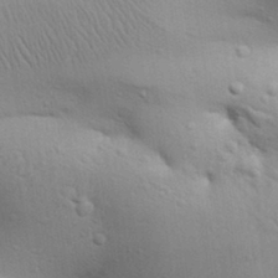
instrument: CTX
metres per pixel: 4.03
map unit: Aa
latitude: 30.3845
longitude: -145.6694
